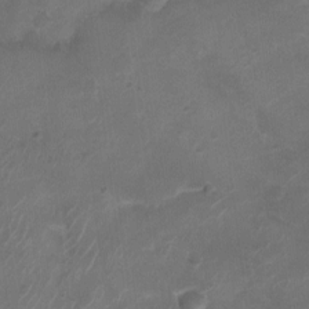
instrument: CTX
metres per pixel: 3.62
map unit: Ht
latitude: -11.9556
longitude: -21.1214
